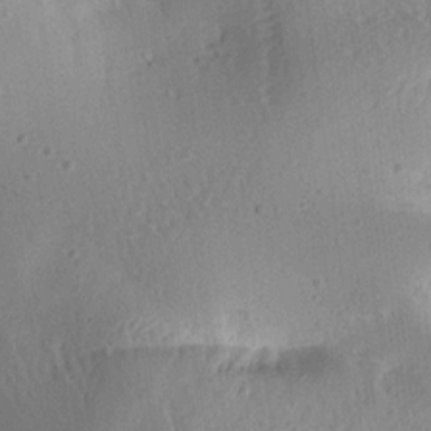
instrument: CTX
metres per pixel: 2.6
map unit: Aa
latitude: 12.9325
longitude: -140.8758
